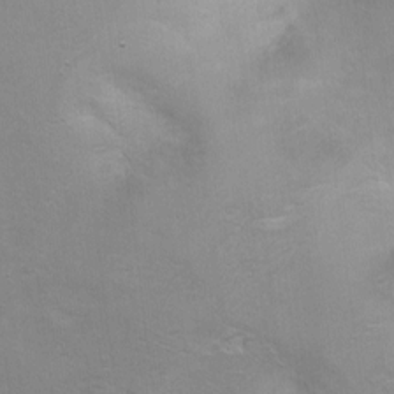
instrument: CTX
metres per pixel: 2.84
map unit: Ht
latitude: 1.2726
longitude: -44.4979
